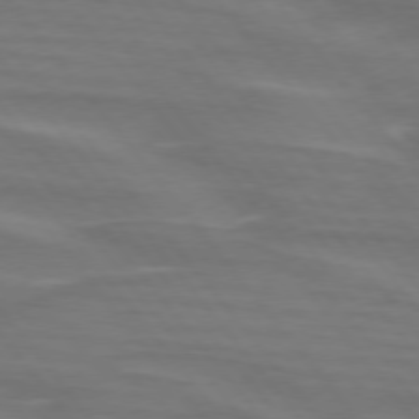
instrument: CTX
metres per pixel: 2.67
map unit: lApd
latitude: 75.2348
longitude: -80.3467
